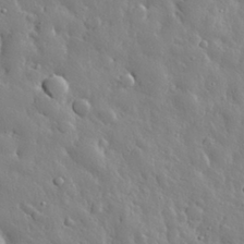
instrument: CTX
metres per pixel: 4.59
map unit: eHh
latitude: 30.1578
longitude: -78.6680
